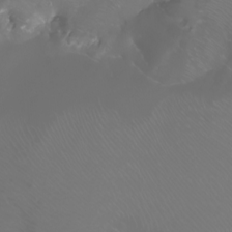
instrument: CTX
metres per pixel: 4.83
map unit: Aa
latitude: -6.8597
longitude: -71.8016
